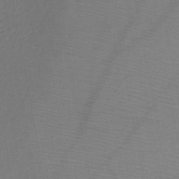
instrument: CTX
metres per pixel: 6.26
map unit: HNb
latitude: -45.5588
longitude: -42.6868
